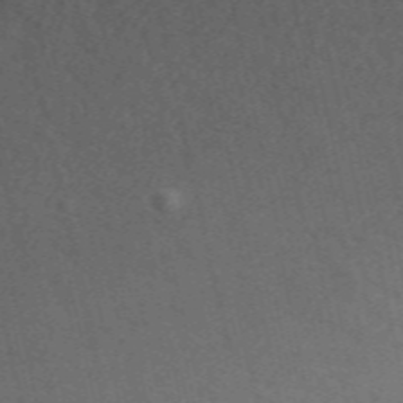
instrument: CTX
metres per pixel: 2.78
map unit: ANa
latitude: 49.3104
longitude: -72.5168
